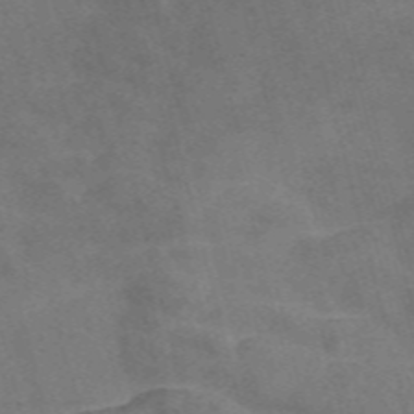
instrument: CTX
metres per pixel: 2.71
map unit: Nve
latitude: -58.6140
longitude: 51.8044
